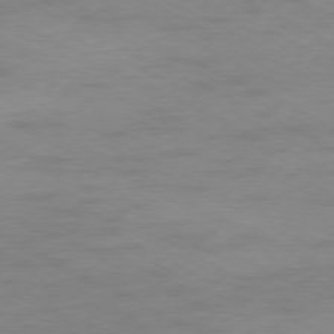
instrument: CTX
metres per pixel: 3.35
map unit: Ap
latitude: -78.0472
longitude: -73.9151
